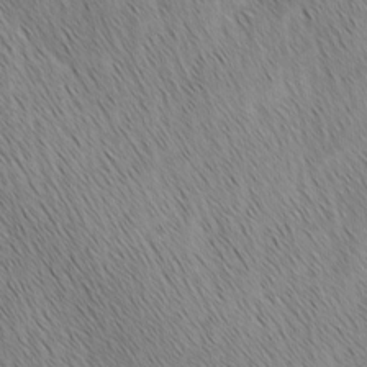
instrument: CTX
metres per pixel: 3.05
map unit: Ave
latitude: 1.1970
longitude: -114.8757
